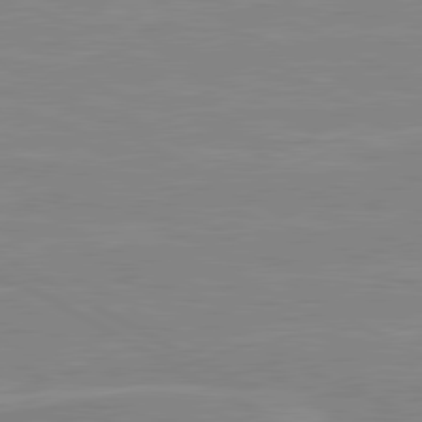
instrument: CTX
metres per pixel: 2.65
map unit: lApd
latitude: 80.6301
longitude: 171.7289
